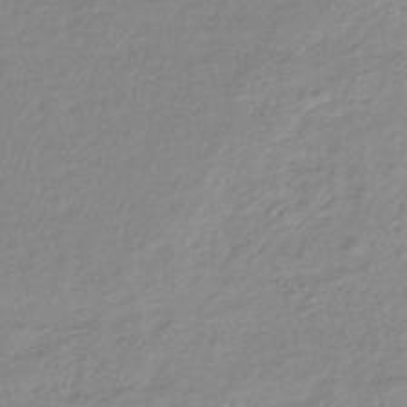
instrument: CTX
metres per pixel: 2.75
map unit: lHb
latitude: -41.5210
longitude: 70.1417
